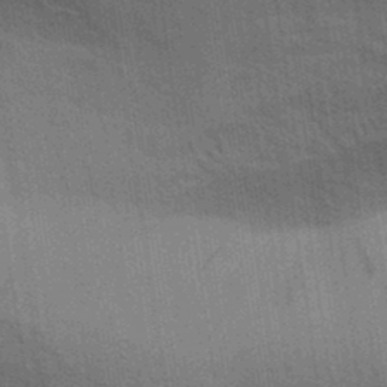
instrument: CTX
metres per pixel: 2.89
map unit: Aa
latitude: 32.5357
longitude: -139.8772
